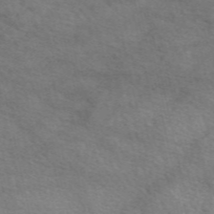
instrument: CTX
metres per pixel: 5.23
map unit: eAb
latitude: 50.2522
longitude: 120.2739
